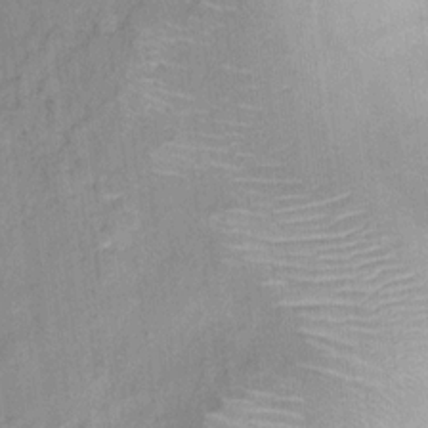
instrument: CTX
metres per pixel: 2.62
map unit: Ht
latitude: 8.9136
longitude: -38.3089
